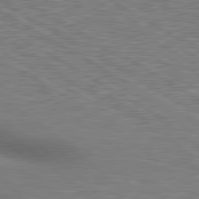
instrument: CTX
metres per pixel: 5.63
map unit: lApd
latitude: 80.4034
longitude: 119.6344
